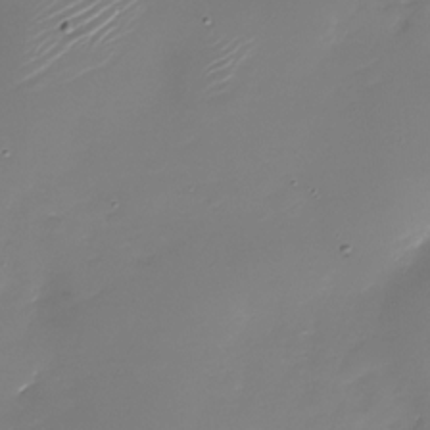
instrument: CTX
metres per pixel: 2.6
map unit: Nhu
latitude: -28.7085
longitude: -67.4615
